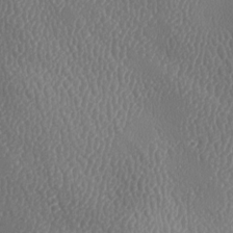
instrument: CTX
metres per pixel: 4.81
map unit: lAa
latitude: -8.5385
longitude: -128.5168
